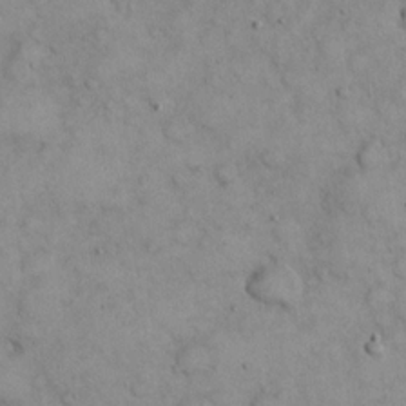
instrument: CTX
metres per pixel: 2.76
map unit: eHh
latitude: 21.8584
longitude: -59.1403
